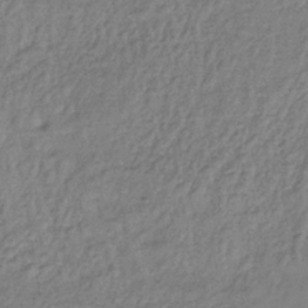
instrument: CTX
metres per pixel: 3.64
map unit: lHb
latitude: -35.7478
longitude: 66.3873
